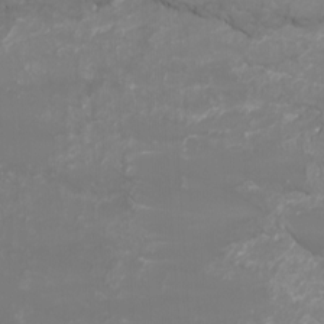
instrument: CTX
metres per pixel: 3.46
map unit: Htu
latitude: -11.9556
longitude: -72.9514
